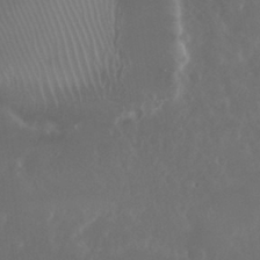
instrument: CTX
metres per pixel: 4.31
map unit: Nhu
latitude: 29.9528
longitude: -58.1578
